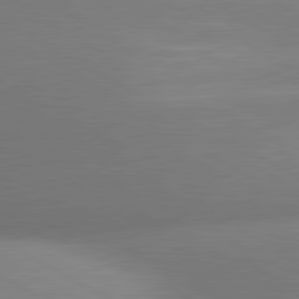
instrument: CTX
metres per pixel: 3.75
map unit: lApd
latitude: 80.9325
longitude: 133.6722
